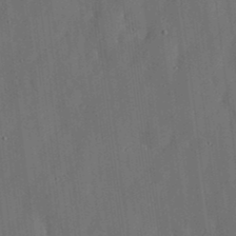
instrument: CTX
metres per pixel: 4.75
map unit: lHvf
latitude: 18.9891
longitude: -113.0836
